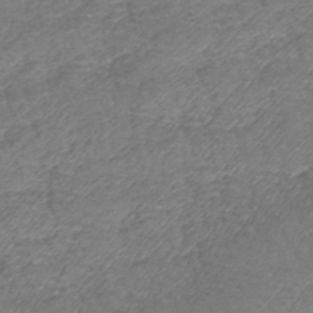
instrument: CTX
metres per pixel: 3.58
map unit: lHb
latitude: -42.1227
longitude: 78.8597
